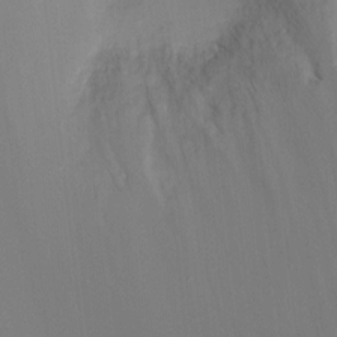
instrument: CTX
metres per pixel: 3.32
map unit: Ht
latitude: -9.3698
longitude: -24.2333
